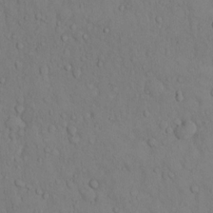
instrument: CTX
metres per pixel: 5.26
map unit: Hto
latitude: 13.9150
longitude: -61.6316
